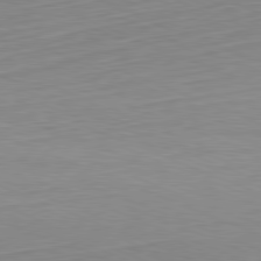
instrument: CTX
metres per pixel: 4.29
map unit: Hpe
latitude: -81.4455
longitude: 9.6533
